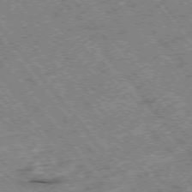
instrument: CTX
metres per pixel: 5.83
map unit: Hpe
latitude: -76.2362
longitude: -20.7624
